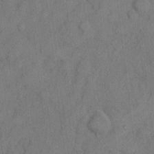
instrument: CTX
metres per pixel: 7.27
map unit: Hto
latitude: 5.1214
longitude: -61.0080
